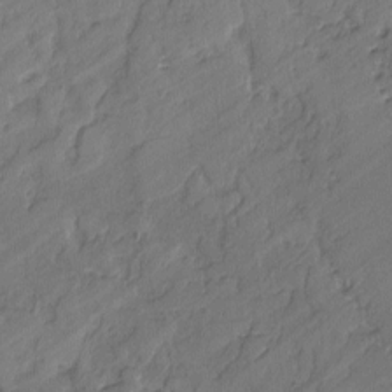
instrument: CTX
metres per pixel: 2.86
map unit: lAvf
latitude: -2.2172
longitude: -105.8395
